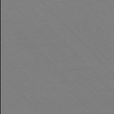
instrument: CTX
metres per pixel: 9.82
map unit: Ap
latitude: -76.5385
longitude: -85.9906
